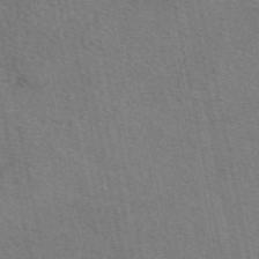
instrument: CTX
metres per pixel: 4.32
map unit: eAb
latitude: 51.0269
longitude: 112.1039
